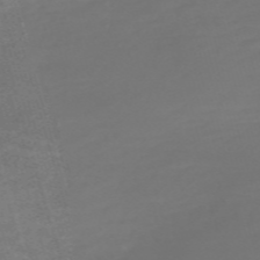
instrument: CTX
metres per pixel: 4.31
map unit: Nve
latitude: -59.6910
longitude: 57.7288
